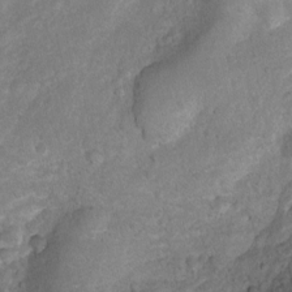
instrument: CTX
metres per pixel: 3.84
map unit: Ht
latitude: -2.1605
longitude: -29.5749
